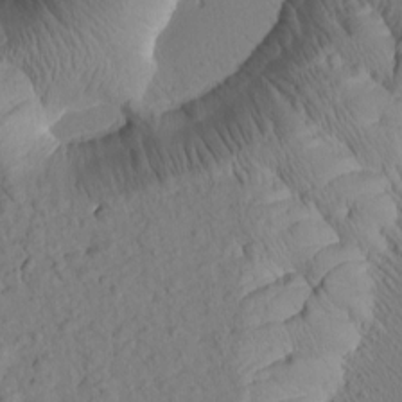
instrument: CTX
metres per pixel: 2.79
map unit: Htu
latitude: 2.1766
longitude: 177.7100
